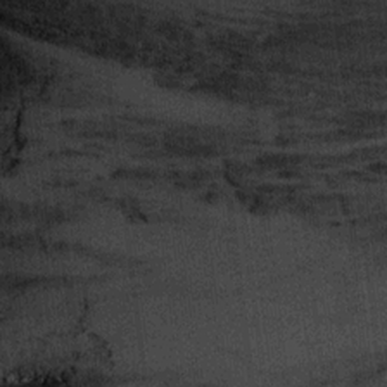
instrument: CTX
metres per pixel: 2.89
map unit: Ht
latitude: 8.9892
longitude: -37.2726
